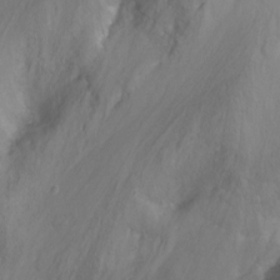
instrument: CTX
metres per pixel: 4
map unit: Nhu
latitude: -8.5385
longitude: -50.0822
